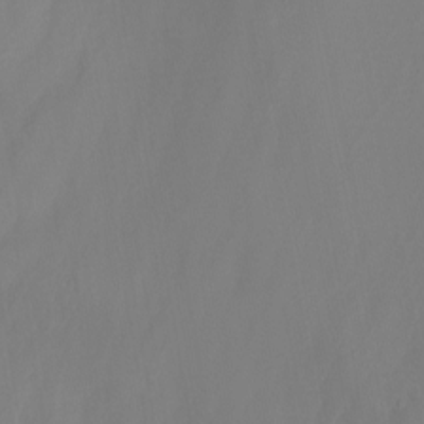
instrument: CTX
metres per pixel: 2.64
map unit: Nhu
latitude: -7.6155
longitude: -52.3090
